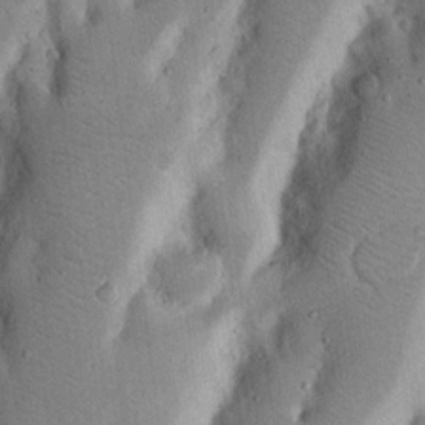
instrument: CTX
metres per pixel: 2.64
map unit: Nhu
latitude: 17.4426
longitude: -74.5357
